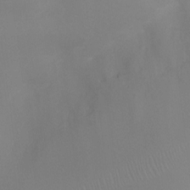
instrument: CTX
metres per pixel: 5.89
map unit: Ht
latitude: -4.5762
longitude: -25.4237
